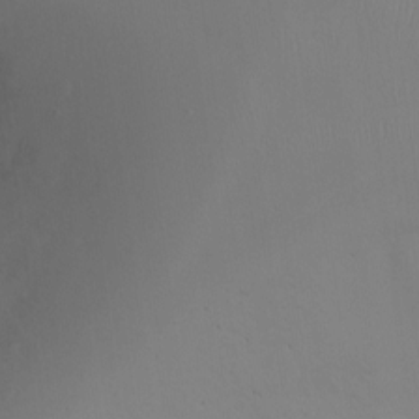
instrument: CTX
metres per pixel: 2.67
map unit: Ht
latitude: -7.4265
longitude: -23.8772
